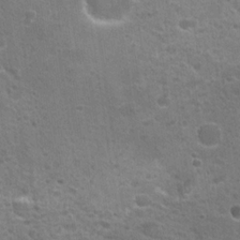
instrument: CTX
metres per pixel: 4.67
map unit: Hto
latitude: 19.4426
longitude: -41.8772
